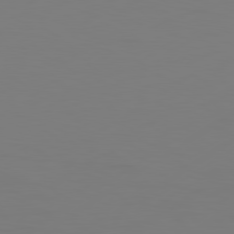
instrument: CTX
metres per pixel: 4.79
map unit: Hpe
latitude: 78.7247
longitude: -128.5923
